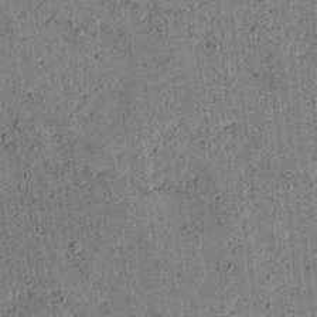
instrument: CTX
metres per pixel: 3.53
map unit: Ave
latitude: 16.4412
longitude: -138.9892
